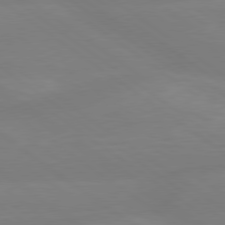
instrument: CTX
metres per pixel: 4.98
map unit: Hpe
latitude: 79.1214
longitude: -149.2537
